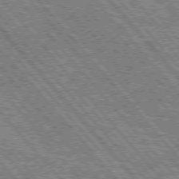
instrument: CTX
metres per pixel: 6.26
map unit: Hpe
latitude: 75.3671
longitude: -126.4223
